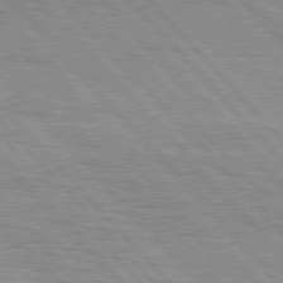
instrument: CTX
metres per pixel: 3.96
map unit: lApd
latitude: 76.5168
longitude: -72.7625
